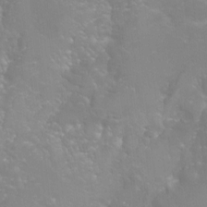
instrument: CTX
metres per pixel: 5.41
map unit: Hto
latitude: -6.2739
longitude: -49.2537
